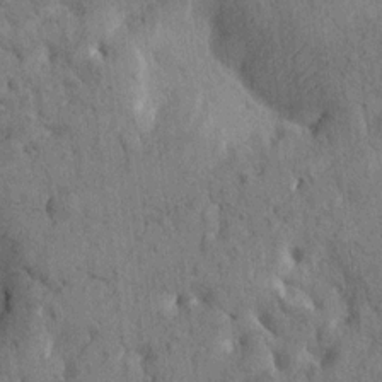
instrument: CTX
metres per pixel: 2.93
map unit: Htu
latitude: 0.4790
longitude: 174.2928
